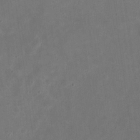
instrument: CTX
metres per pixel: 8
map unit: eHh
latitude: 24.4790
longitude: -67.8394
